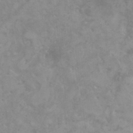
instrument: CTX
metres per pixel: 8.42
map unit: HNhu
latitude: -0.1039
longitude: 3.8044
